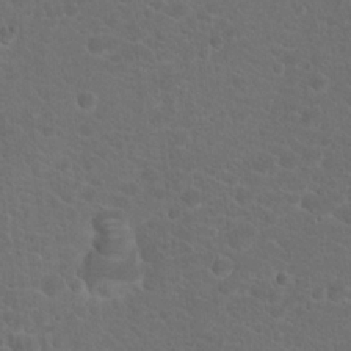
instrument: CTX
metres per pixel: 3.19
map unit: Hto
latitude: 18.6868
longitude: -36.9703
